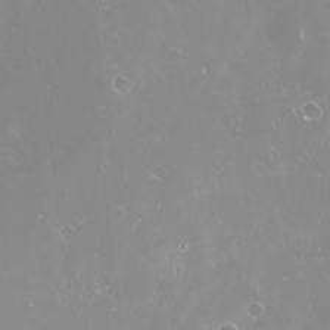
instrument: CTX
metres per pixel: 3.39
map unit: Nve
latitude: -18.5574
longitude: -59.8772
